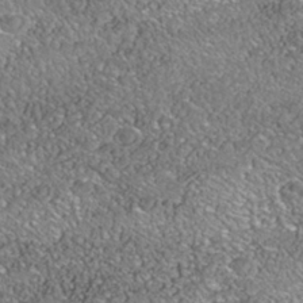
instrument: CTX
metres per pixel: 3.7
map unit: Nhe
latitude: -39.6344
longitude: -117.5749
